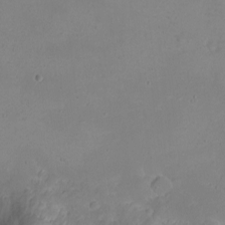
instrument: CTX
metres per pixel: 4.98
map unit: eHh
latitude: -5.6910
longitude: -80.8947
